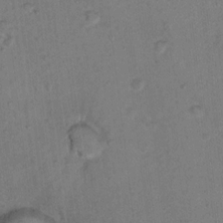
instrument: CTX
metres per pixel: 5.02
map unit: Nhu
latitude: 14.0444
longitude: -36.8380
